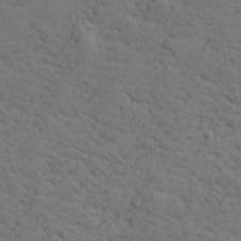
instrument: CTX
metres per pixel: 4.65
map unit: lHvf
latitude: 26.1956
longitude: 143.0108
